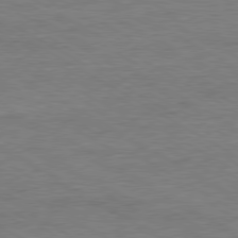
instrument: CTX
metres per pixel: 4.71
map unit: Ap
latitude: -80.4818
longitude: -87.3670
